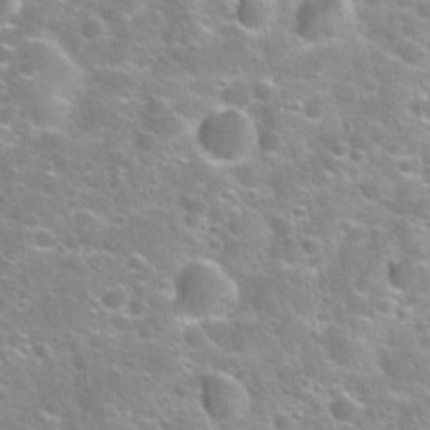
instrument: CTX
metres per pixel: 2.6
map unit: Nhu
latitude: 31.7450
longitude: -53.1781
